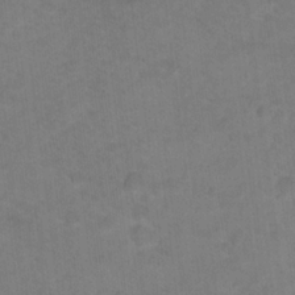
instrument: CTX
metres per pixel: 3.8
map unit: Nhu
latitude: 17.1781
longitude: -32.4034
